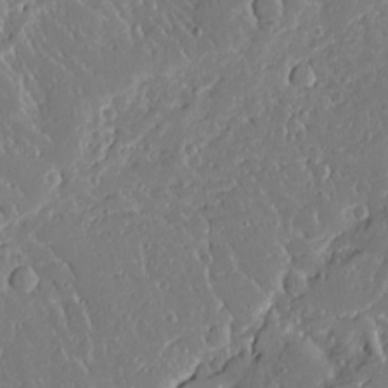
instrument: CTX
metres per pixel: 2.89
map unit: Aa
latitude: 12.4601
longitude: -126.5924
